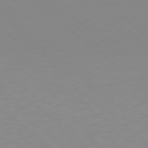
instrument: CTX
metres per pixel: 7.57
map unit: Hpe
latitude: 78.3468
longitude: -165.7261
